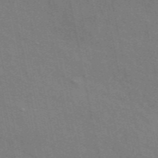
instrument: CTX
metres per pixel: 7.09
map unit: ANa
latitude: 48.5924
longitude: -75.7450
